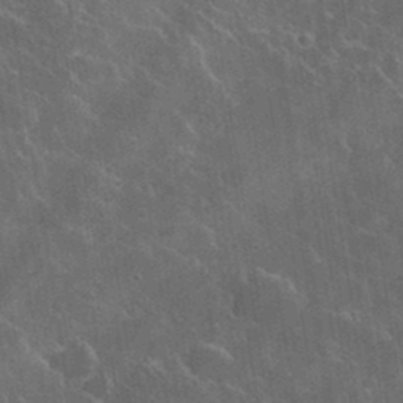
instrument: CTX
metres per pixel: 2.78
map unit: lHvf
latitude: 35.8583
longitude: -92.2522
